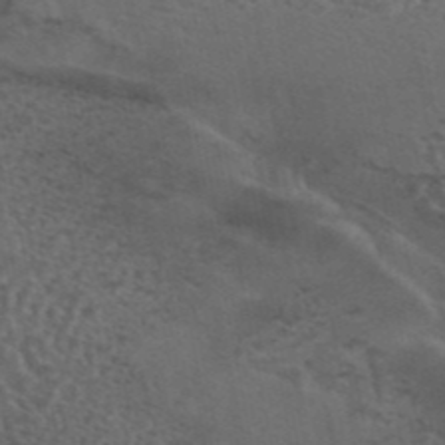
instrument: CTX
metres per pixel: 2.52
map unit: eAb
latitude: 43.8017
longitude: 104.5007
